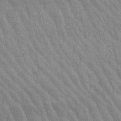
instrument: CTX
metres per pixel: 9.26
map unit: lHb
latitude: -48.6330
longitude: 73.9745
